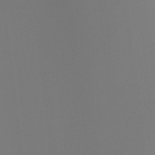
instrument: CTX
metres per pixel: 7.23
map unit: Ht
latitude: -4.4440
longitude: -60.9324
